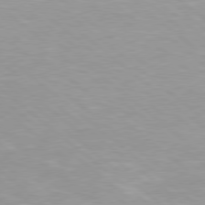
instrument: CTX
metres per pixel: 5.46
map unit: Hpe
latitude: 78.2523
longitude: -141.2537
